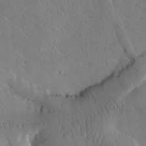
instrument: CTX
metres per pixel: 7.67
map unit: Htu
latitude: -3.1431
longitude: 168.2550
